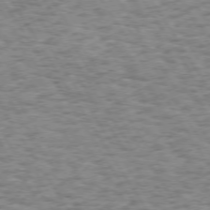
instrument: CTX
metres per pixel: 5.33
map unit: Hpe
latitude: 73.1404
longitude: -130.5357
